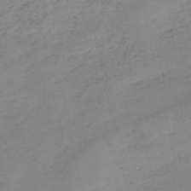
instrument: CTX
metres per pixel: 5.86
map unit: HNb
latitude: -52.6707
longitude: -39.2915
